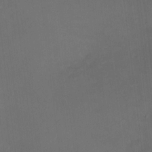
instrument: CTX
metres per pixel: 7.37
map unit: HNhu
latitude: 8.3278
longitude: 10.0283
